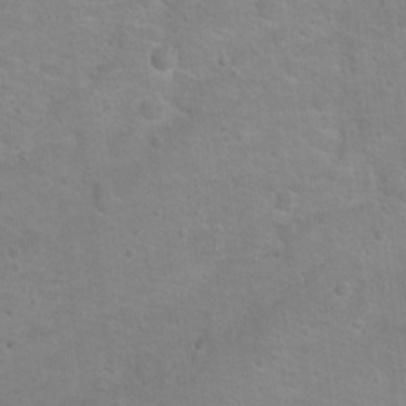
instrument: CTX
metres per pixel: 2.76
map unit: Nhu
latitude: 17.4615
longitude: -32.0822
